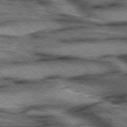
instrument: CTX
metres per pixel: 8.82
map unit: lApd
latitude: 75.7639
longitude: -49.9528
